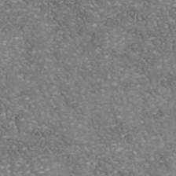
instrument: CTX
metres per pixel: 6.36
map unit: Nhu
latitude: -39.8989
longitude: -81.3293
